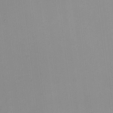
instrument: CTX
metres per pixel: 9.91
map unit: HNhu
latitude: 7.6505
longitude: 10.5196
